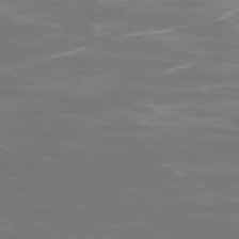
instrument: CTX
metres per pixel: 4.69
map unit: Ap
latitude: -76.7463
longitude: -81.4615
